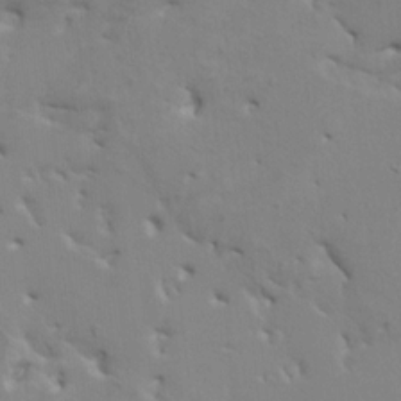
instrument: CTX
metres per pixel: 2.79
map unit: HNhu
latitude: 4.3278
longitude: -4.1956
